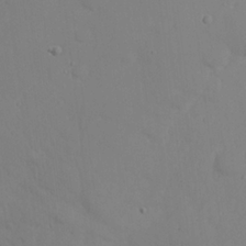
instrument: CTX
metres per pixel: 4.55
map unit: Nhu
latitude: 20.9703
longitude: -73.4805
